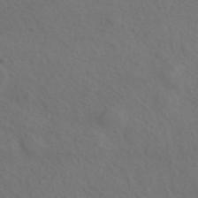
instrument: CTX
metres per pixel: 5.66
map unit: ANa
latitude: 44.1578
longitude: 27.6155
